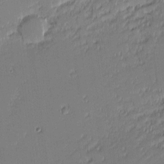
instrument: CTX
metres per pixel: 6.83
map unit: eHh
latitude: -2.8974
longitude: -83.7449
